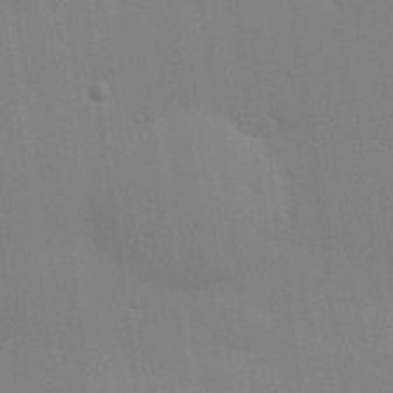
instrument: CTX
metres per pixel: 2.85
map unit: Hve
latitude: 26.5735
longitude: -92.7057
